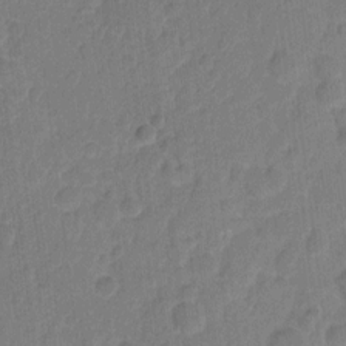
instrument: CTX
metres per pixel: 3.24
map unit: eHh
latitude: 10.2712
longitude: -65.8205
